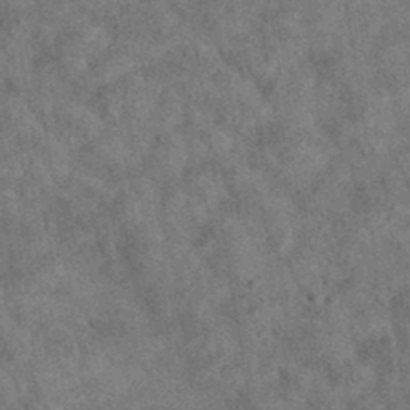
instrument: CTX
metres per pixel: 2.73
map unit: eAb
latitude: 35.6882
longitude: 115.8422
